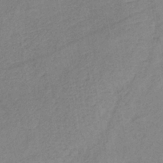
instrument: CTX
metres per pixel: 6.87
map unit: lHb
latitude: -37.1998
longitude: 72.3873
